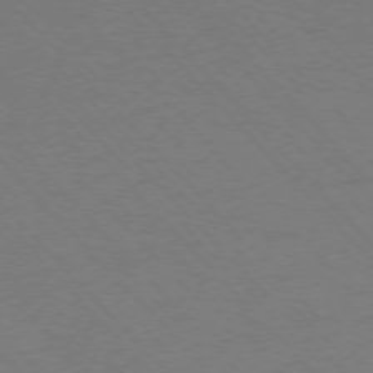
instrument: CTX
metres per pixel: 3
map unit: Ap
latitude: -77.0675
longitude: -86.4223
